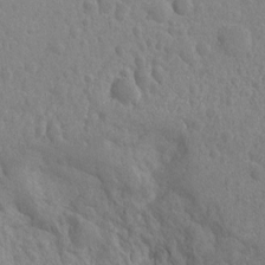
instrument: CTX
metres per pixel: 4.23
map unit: Nhu
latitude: -14.5952
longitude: -25.2537
